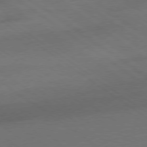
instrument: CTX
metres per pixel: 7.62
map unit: Ap
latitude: -79.5021
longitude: -53.8772
